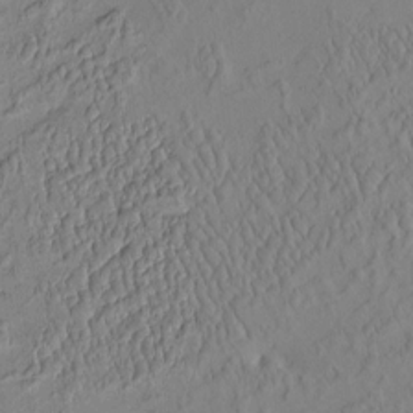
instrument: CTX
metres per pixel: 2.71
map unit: HNhu
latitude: -4.2172
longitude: 13.5588
